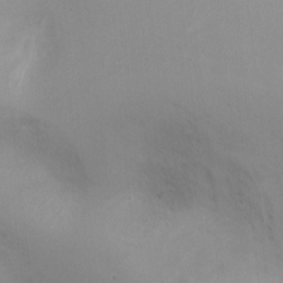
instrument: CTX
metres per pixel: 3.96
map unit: Ht
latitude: -5.5777
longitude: -25.0080
